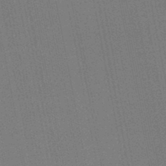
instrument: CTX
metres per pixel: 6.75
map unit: lHb
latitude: -46.0850
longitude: 57.6155
